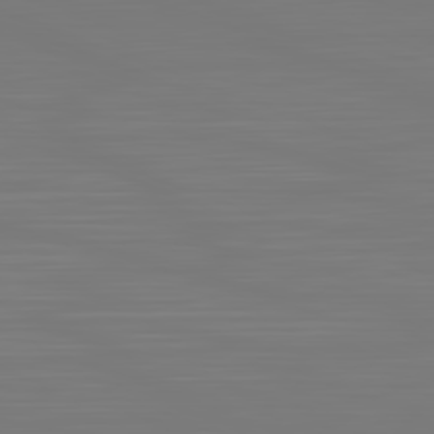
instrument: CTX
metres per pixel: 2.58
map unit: Hpe
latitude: -82.3495
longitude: 8.2172
